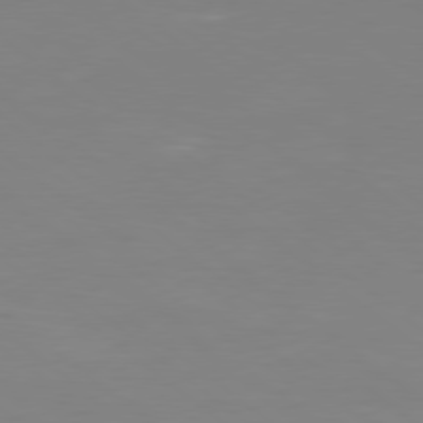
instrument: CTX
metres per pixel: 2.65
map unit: Hpe
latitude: 78.2712
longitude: -173.2159
